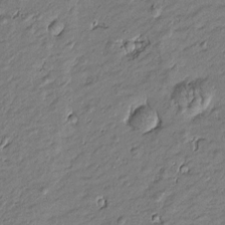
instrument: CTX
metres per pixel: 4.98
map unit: Htu
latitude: -7.0297
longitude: 177.2187
